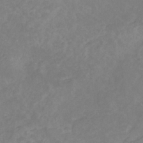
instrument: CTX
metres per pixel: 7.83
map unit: eHb
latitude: -31.2754
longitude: 68.4062
